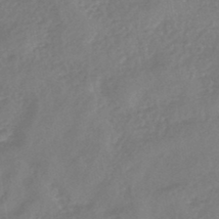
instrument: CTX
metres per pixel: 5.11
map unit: eHb
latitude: -46.1039
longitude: 83.8422
